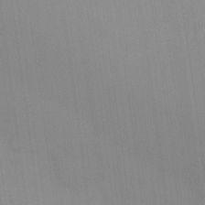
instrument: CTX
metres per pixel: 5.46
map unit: eHh
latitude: -8.7652
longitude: -68.3656
